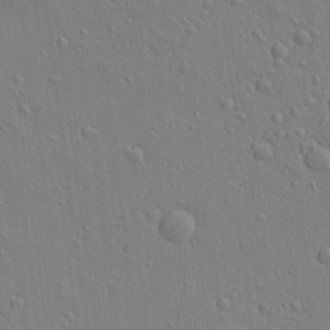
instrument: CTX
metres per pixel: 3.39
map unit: Aa
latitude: 19.3859
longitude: -141.1025
